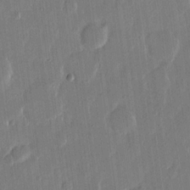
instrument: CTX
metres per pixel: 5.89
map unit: eHh
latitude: 14.3468
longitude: -69.5560
